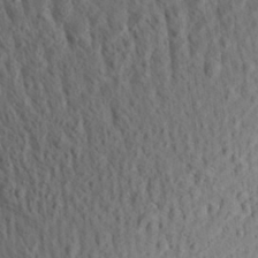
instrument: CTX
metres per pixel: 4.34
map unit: Aa
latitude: 26.8569
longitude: -141.1592
